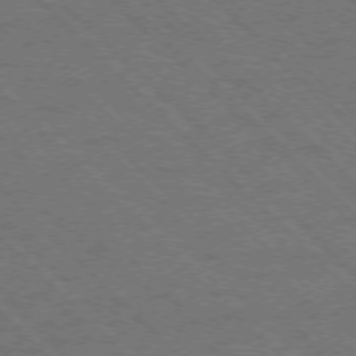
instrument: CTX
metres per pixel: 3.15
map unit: Ap
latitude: -75.7667
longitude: -80.4601
